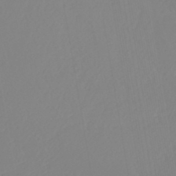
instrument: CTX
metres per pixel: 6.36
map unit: lHb
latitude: -44.8975
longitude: 55.3321
